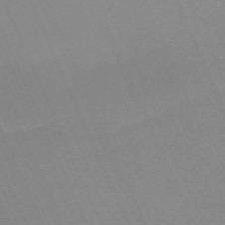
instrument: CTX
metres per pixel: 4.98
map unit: Nhu
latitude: -67.3132
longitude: 39.4077
